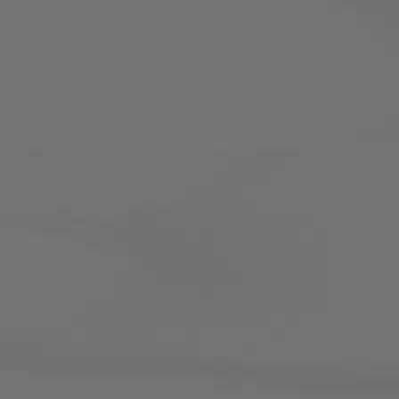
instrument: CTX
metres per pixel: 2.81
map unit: lApd
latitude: 79.8395
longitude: 176.9164
